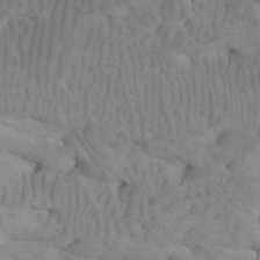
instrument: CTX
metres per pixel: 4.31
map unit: Htu
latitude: -7.5210
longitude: -66.3089
